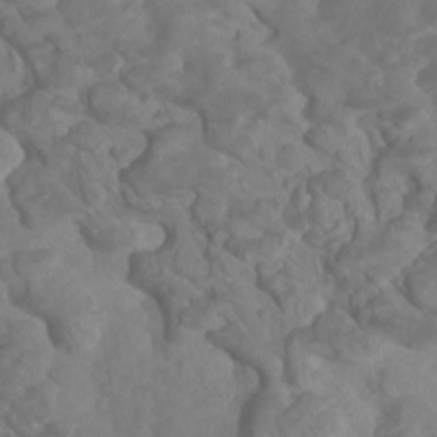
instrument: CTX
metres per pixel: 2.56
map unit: Htu
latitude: 3.1403
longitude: -20.0822
